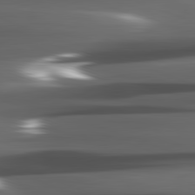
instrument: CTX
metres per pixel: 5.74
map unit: lApd
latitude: 82.1577
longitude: -140.0444
